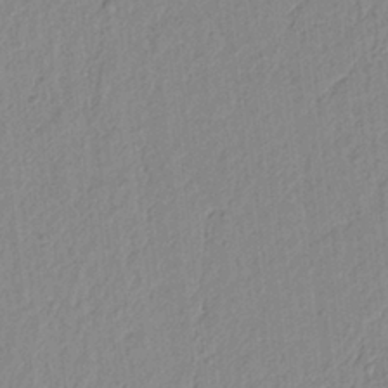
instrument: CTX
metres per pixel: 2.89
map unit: lAvf
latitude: 6.4790
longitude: 165.5022
